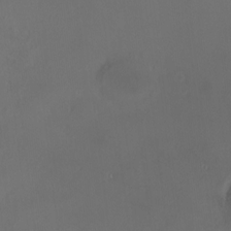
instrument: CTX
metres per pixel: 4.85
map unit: HNhu
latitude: 8.0822
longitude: 11.2943
